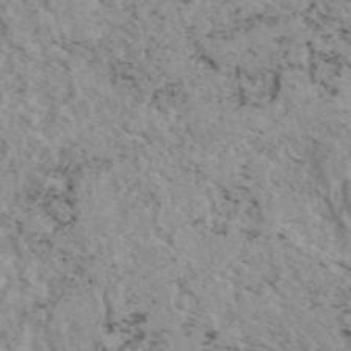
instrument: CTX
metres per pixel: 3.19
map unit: eAb
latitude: 45.3670
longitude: 112.3306
